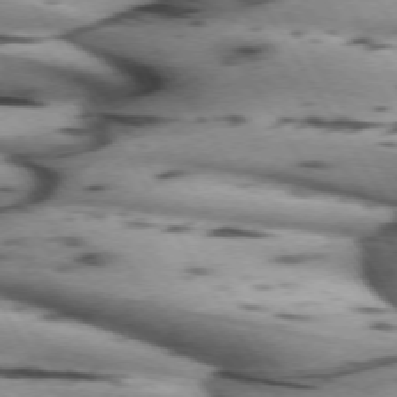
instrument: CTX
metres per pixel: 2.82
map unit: lApd
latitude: 71.7638
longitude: -52.7624
